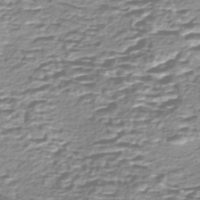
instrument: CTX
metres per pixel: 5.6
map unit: Nhe
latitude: -47.1809
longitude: -171.7827
